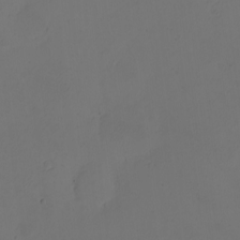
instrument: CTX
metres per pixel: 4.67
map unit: eHh
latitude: -2.6707
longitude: -74.2334
